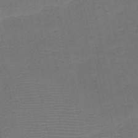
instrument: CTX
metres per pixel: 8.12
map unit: HNb
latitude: -47.8989
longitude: -41.3292
